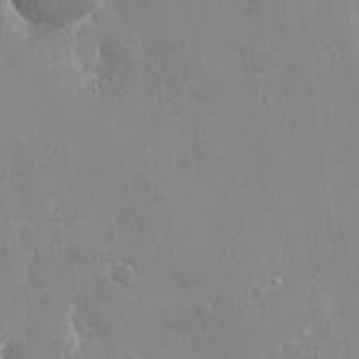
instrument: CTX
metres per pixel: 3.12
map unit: Nhu
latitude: -27.5210
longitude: -79.5182
